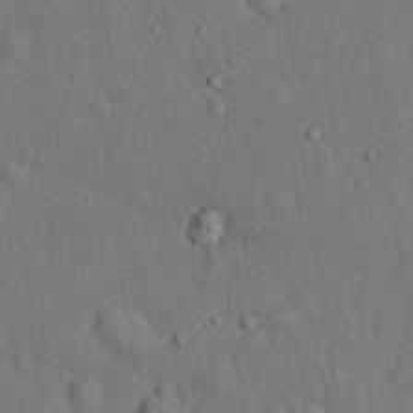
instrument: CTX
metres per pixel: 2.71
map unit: Hto
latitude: 14.4034
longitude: -58.1578
